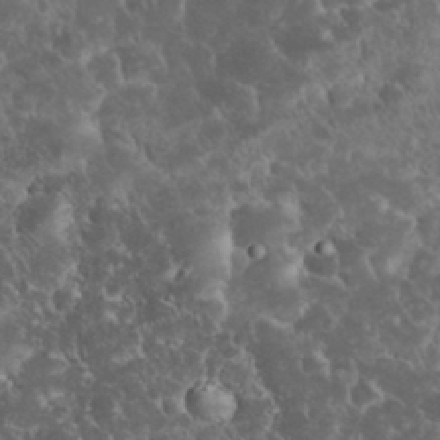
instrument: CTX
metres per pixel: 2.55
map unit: eHh
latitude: 33.6316
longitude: -64.5168
